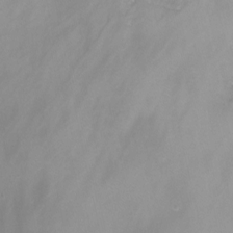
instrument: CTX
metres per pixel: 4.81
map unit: Nhu
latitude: -12.9920
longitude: -59.7828
